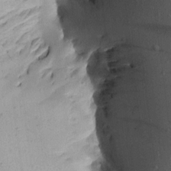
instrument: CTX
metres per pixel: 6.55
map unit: Aa
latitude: 13.3860
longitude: -143.8583
